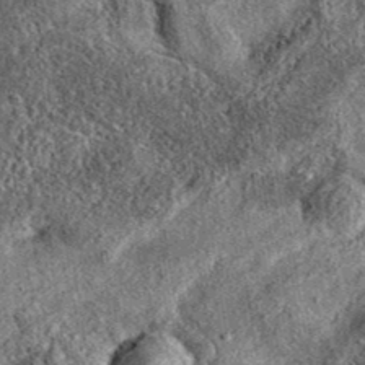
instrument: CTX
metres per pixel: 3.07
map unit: eAb
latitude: 37.9150
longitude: 108.3495
